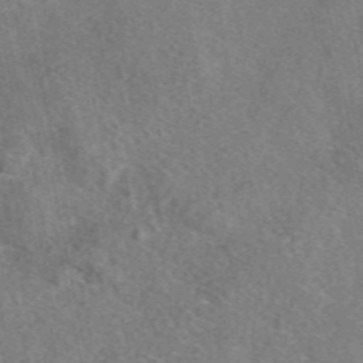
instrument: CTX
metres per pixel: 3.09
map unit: eAb
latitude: 48.2522
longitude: 110.0850
